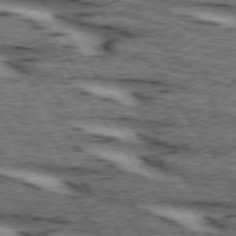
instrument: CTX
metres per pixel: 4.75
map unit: lApd
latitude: 73.9717
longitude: -73.4427
